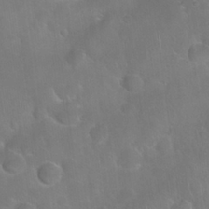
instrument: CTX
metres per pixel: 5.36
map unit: Nhu
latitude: 27.4615
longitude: -62.1767
